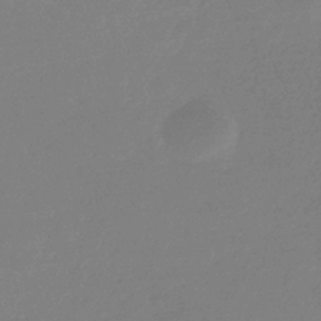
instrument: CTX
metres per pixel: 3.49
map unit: eHb
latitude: -31.1998
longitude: 72.6707
